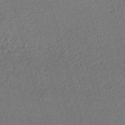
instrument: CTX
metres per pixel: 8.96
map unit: HNhu
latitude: -47.2754
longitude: 99.4832
